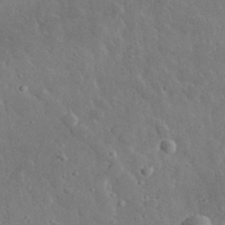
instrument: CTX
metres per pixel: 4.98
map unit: lHvf
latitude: 33.2159
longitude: -85.6505
